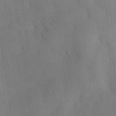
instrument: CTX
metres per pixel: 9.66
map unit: eHh
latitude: 26.9514
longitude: -76.8191
